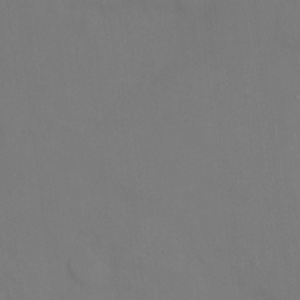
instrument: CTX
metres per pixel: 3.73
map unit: Ht
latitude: 1.2537
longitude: -34.1577
